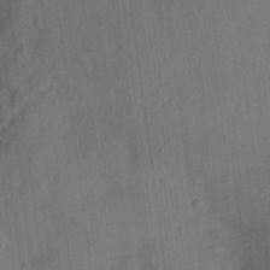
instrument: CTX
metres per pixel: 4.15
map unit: Ave
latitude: 21.7072
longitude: -138.0444
